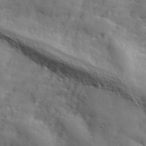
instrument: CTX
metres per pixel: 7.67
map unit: ANa
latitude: 38.5735
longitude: -92.0255
